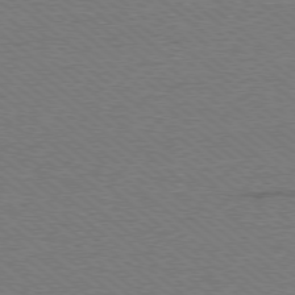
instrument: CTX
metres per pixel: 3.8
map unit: Ap
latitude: -78.8786
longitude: -82.9324
